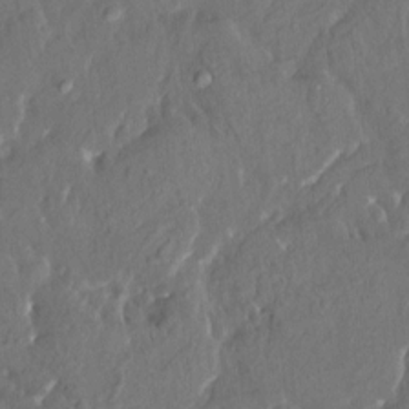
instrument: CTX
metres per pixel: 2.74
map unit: HNhu
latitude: 5.8961
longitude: 10.6519
